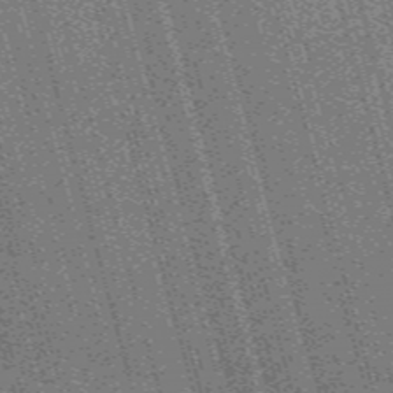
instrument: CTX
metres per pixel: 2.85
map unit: Nve
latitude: -59.4454
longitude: 61.8800
